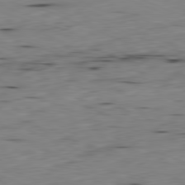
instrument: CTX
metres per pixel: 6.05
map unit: Ap
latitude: -81.9178
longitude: -68.3467
